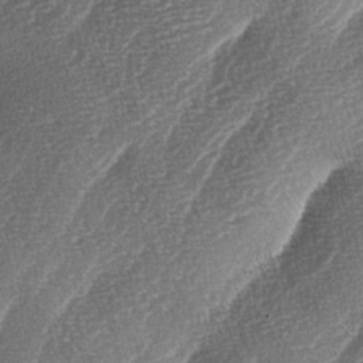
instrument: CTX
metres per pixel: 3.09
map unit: lAa
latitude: -3.7666
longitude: -129.0647
